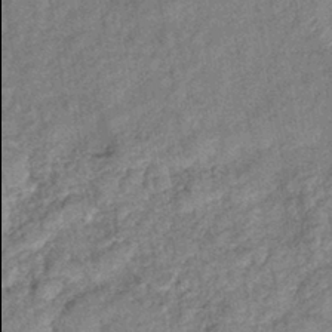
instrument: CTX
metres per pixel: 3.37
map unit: eHb
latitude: -39.9367
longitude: 78.0094
